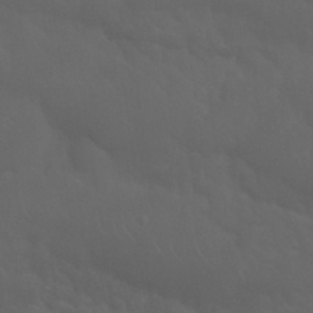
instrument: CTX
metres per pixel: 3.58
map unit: Nhu
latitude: 22.9136
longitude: -65.3482
